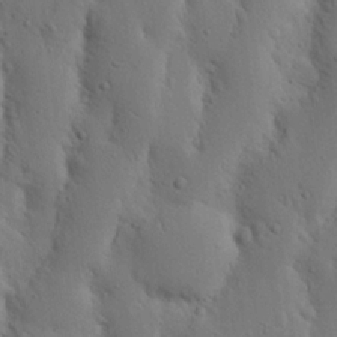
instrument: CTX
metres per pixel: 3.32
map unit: Nhu
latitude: 19.2726
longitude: -75.5371
